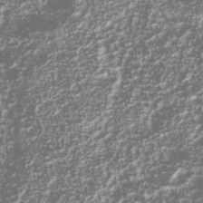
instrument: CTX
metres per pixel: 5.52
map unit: Nhu
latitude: -40.7085
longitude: -83.6316
